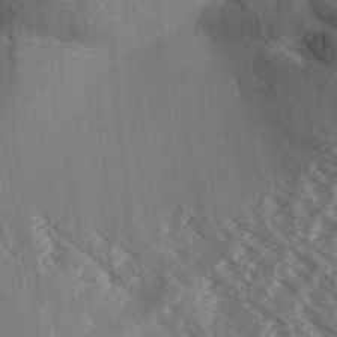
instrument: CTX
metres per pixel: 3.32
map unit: Aa
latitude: 32.2523
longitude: -139.0080
